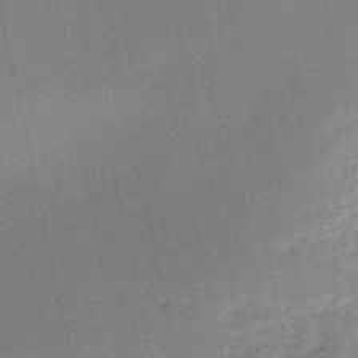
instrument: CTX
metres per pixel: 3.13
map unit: HNb
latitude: -50.5952
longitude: -41.2536
